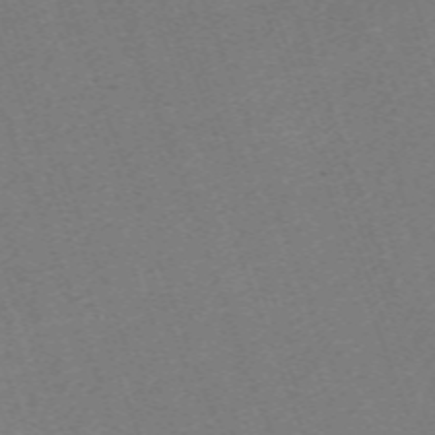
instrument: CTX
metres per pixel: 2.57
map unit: eHh
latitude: -64.7086
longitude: 50.9353
